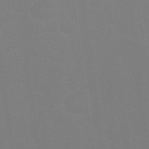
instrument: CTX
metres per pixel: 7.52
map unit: eHh
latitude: 24.8191
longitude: -63.4616
